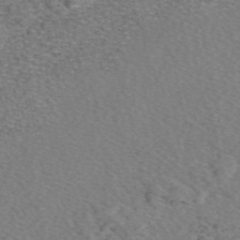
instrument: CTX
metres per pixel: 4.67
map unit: eAb
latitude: 48.9892
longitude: 108.3117
